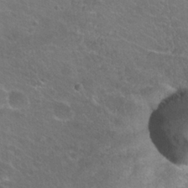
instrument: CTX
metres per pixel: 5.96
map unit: Hto
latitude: 24.4978
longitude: -31.0837
